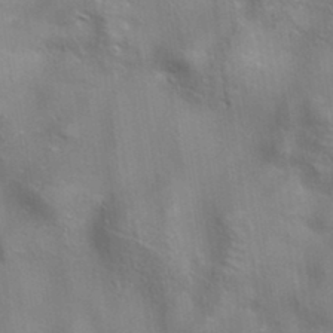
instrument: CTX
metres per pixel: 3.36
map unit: eAb
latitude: 34.7435
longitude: 111.5777
